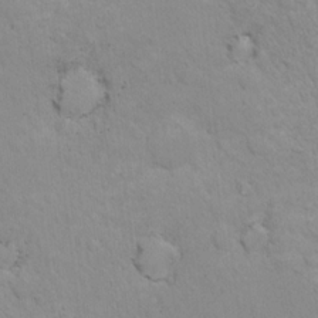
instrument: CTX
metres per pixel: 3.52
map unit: Nhu
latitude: 16.6113
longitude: -33.0836
